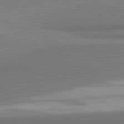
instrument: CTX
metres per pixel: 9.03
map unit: lApd
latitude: 81.8772
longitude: 162.9352
